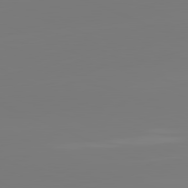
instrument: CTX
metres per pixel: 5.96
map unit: lApd
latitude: 81.6883
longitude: -158.9892
